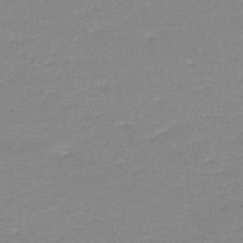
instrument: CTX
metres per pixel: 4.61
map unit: HNb
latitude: -49.1054
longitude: -42.2145
